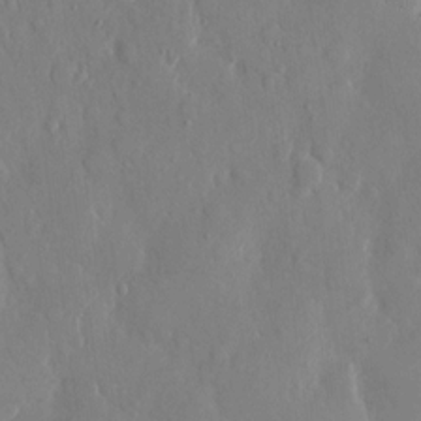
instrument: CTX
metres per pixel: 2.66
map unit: eHh
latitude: 13.3293
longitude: -69.6127
